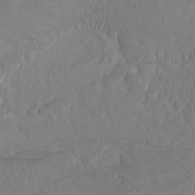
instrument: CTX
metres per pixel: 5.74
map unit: Htu
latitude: -7.2565
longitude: -69.8016
